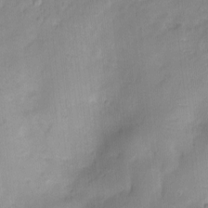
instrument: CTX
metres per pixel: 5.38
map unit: Ht
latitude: -5.8044
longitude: -21.1026
